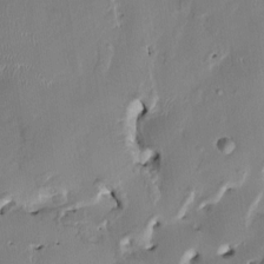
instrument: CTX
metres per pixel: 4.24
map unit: HNhu
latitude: 1.3670
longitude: -5.0458
